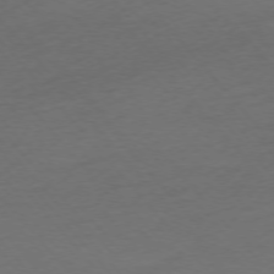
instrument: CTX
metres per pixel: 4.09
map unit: Ap
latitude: -75.6911
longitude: -66.2711
